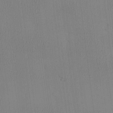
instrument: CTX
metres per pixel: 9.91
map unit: eHh
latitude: -3.8422
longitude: 16.6708
